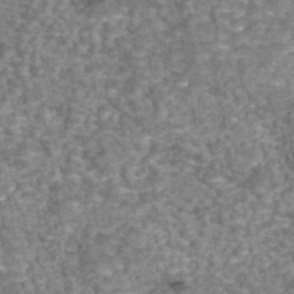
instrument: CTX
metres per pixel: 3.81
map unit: eAb
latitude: 44.0822
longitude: 106.0094
